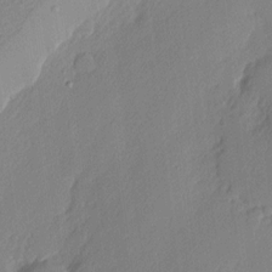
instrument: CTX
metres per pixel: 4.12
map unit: Nhu
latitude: 2.0255
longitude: -76.6679
